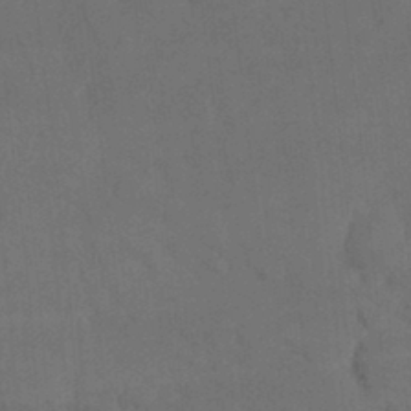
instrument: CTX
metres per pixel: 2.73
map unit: Nhu
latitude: 26.5546
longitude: -70.4223
